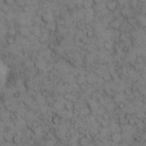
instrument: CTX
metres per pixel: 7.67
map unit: eHh
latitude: 12.9325
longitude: -63.4805
